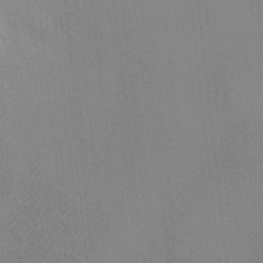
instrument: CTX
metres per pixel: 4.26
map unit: Ave
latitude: -6.9541
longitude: -121.0270
